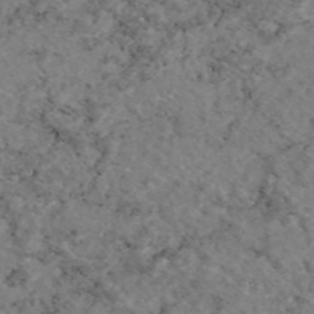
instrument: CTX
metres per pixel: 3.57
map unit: eAb
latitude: 46.4601
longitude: 117.4643
